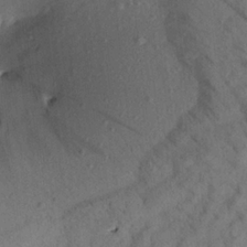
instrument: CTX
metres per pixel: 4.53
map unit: Aa
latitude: 20.8947
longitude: -147.7072
